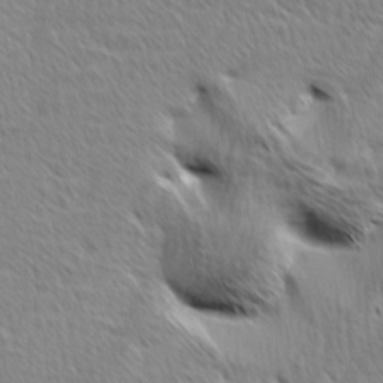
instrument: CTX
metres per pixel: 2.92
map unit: Ave
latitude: 8.6869
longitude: -106.2711
